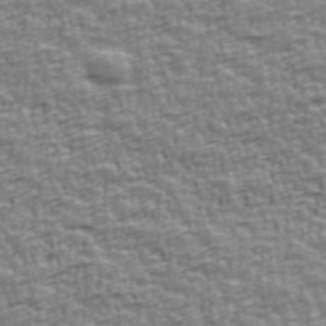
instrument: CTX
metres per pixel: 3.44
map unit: Ave
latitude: 41.5371
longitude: -112.9136
